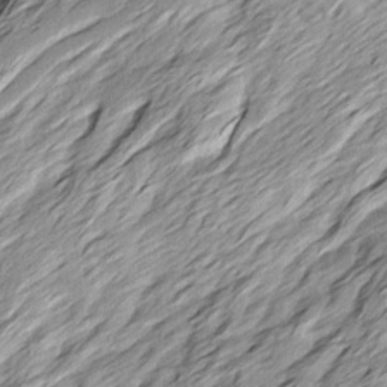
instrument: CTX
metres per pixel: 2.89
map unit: Ave
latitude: 15.4049
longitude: -136.8380
